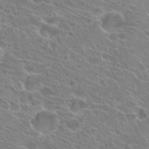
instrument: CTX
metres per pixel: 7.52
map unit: Hto
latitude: 22.1011
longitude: -39.0458
